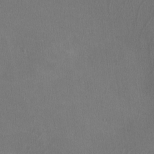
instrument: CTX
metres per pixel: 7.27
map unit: lHvf
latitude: -11.1242
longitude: -99.9339
